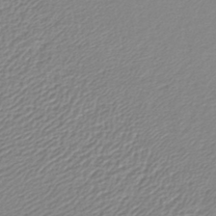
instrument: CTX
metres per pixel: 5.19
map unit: lHb
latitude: -42.6518
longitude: 72.5196
